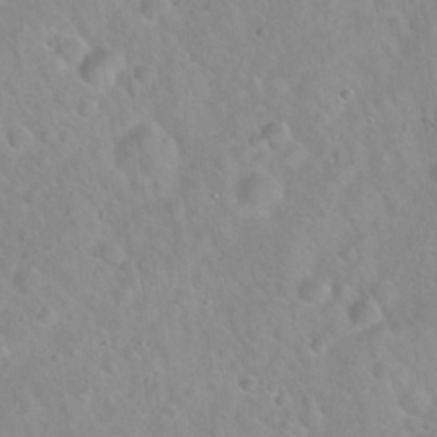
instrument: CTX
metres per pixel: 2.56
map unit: Hto
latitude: 21.2726
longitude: -53.5182
